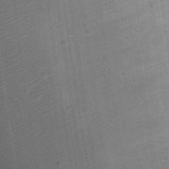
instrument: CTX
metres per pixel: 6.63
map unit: eHh
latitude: 24.4978
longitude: -70.7624
